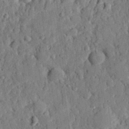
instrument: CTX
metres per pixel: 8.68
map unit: eHh
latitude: 27.1403
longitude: -78.0255
